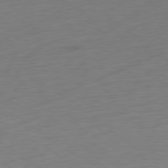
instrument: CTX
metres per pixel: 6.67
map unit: Ap
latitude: -79.8233
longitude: -63.8584
